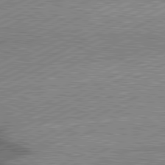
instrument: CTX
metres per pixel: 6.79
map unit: lApd
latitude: 81.3104
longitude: -150.7435
